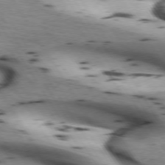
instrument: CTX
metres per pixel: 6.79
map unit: lApd
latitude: 72.6491
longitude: -52.9514
